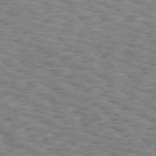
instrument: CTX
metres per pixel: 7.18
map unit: Hpe
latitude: 75.7072
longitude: -134.7246
